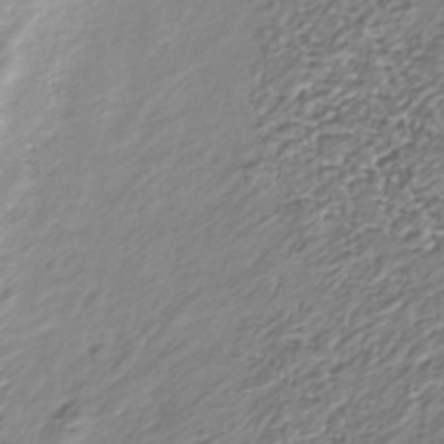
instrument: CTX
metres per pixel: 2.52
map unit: Nhu
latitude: -38.8219
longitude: -82.0633
